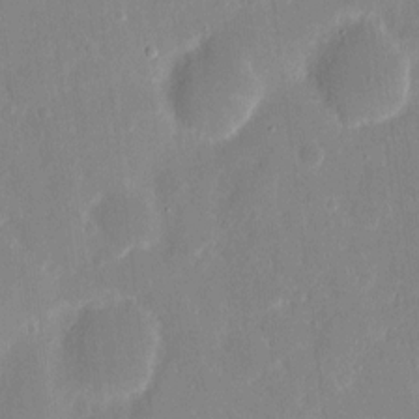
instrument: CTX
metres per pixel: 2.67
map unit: eHh
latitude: 7.5182
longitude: -69.4049
